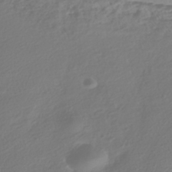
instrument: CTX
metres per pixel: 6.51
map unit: HNhu
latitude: -41.7855
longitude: 106.1228
